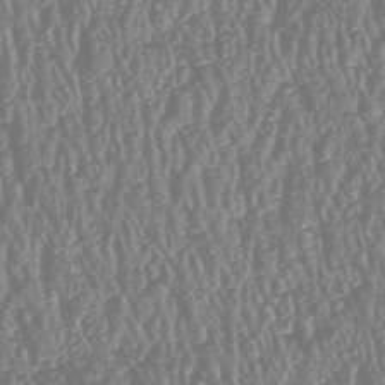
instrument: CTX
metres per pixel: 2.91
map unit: HNhu
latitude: -47.3887
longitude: 29.2754
